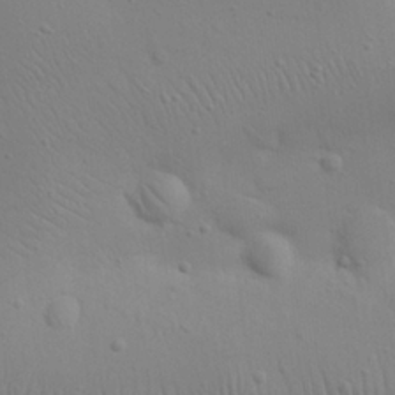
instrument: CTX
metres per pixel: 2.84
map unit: eHh
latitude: 25.0458
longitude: -69.6694
